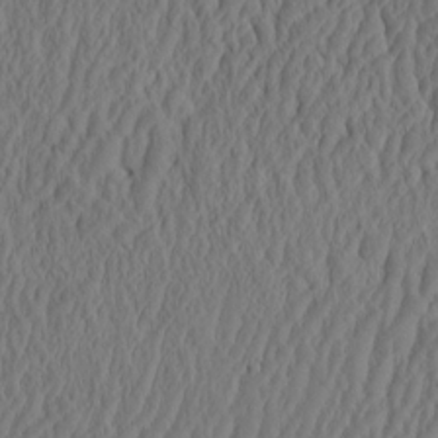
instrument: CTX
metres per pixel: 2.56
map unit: eHh
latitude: -2.7841
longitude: 16.8030
